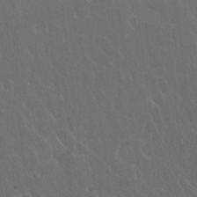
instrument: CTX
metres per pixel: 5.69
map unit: Hto
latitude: 19.7638
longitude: -58.0444
